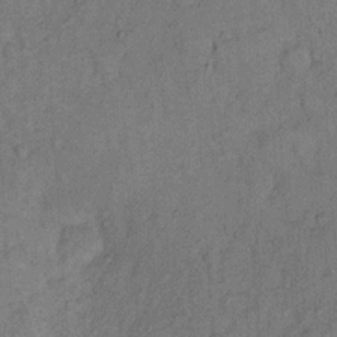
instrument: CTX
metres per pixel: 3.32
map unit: Hto
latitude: 10.8569
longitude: -61.7638
